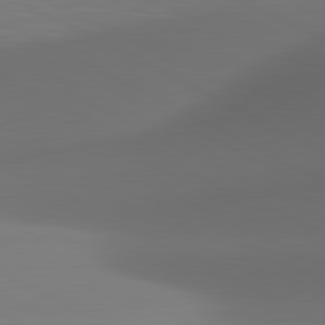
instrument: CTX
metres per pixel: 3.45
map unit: lApd
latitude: 81.2537
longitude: 136.0661
